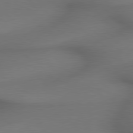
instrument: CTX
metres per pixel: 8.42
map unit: lApd
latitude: 79.4616
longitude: -172.8946
